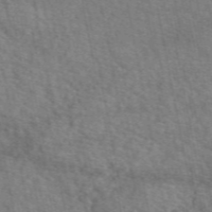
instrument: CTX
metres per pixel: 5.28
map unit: eAb
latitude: 50.7435
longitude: 108.4818
